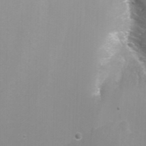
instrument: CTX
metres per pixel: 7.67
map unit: Nhu
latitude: -7.6533
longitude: -75.4238
